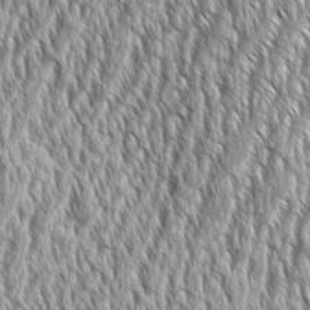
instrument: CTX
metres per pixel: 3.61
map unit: Aa
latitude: 8.7435
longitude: -129.9717
